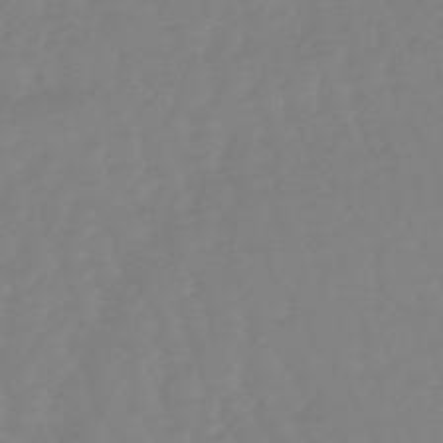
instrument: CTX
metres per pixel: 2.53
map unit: lHb
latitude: -49.0676
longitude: 77.6344
